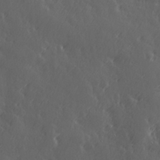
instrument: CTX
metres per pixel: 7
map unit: Hve
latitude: 26.8191
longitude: 145.8611
